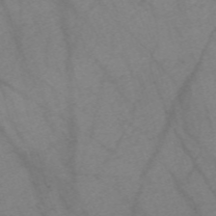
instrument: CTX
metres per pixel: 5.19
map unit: Nve
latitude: -59.3698
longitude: 64.6141
